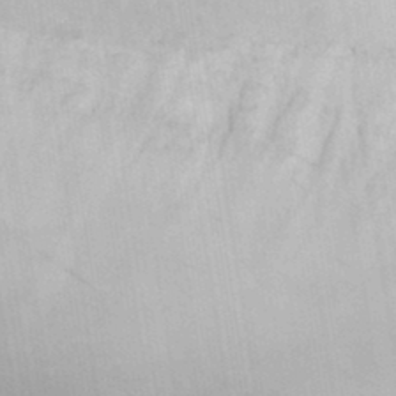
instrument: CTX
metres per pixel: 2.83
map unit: eHh
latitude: 36.3845
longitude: -133.2537
